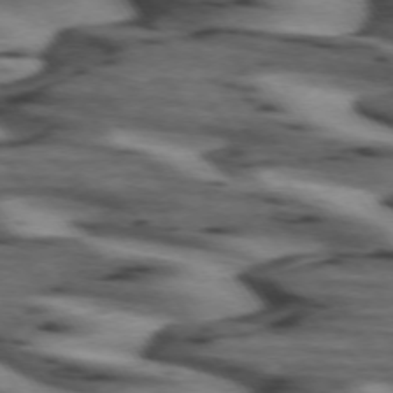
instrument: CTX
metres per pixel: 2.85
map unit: lApd
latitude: 73.1026
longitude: -57.6504
